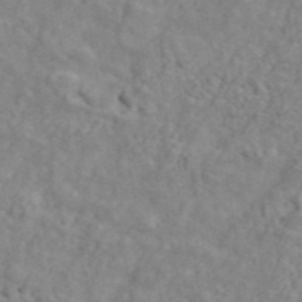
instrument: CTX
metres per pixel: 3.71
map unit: ANa
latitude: 48.2522
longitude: -81.7639
